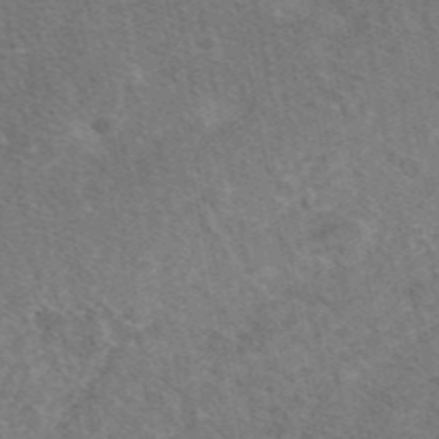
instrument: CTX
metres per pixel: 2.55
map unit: eAb
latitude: 47.7450
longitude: 116.2172
